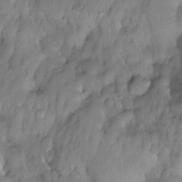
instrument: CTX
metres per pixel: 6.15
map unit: eHh
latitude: -23.2754
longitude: 15.8045
